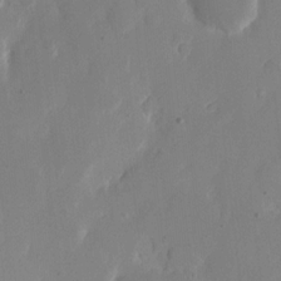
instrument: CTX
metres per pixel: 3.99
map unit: eHh
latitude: 11.6316
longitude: -68.1200
